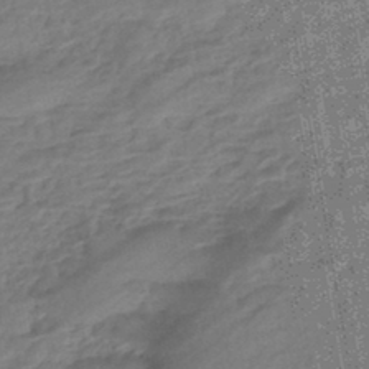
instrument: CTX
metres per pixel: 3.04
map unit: eHb
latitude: -43.9745
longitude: 85.8044
